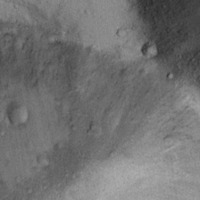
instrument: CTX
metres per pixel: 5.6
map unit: Ht
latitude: 11.8583
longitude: -39.2537
